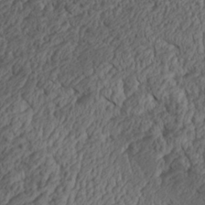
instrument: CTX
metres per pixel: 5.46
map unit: Aa
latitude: 29.4615
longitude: -133.9528
